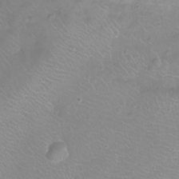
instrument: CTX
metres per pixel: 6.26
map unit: Ht
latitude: -8.3306
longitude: -20.2901
